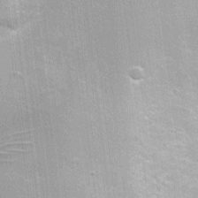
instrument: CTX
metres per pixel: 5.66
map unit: Nhu
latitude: 1.0647
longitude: -16.3845
